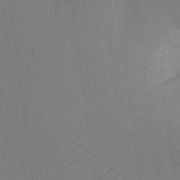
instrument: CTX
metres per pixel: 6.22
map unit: Nhu
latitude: -13.7667
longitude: -24.2144
